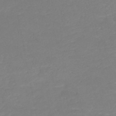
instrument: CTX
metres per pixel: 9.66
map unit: HNb
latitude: -49.7289
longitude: -44.2522
